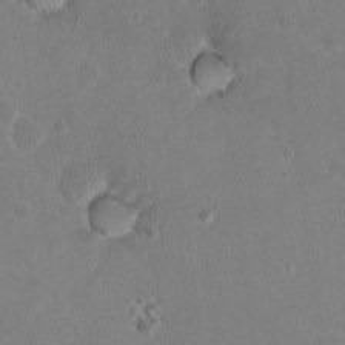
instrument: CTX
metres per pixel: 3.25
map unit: Nhu
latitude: 17.1214
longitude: -30.8947
